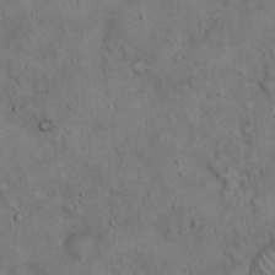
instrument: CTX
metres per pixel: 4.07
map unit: Hto
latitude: 18.8191
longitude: -60.3656
